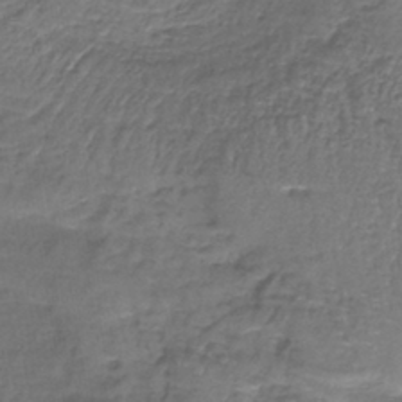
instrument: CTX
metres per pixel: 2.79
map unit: lHb
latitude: -39.6344
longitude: 61.2187
